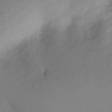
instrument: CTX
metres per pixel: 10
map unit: Ht
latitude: -10.1795
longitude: -27.9150
